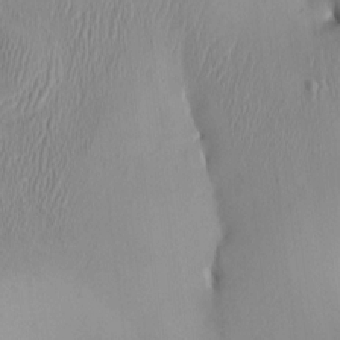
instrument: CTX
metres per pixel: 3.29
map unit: HNhu
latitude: 3.9339
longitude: -5.0458
